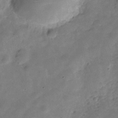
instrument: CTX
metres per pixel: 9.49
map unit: Hve
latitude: -30.7841
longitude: 92.2362
